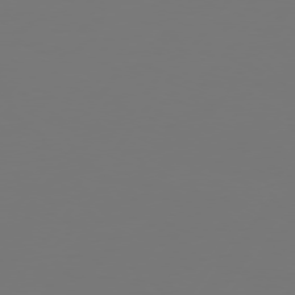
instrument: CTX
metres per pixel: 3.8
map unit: Hpe
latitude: 74.1011
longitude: -129.7638
